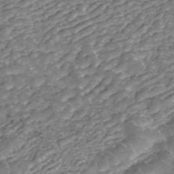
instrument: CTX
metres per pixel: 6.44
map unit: ANa
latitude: 45.0647
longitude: 25.1431
